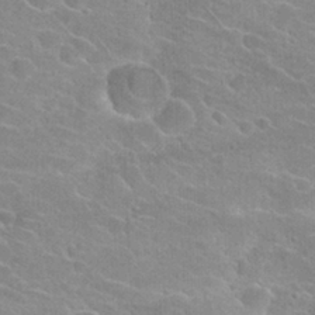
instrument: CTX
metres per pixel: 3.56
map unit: Hto
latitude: 23.5182
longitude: -43.8206
